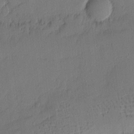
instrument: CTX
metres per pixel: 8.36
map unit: eHh
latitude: 4.2711
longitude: -75.5938
